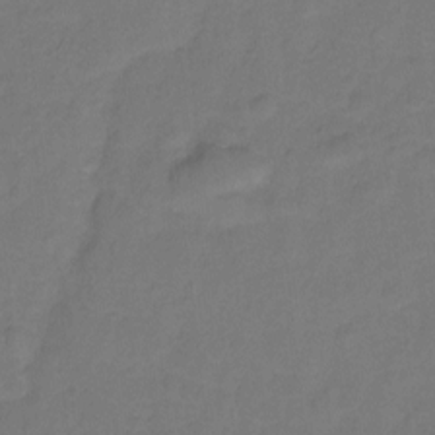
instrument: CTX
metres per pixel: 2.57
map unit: Hto
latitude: -2.1416
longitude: -34.4790
